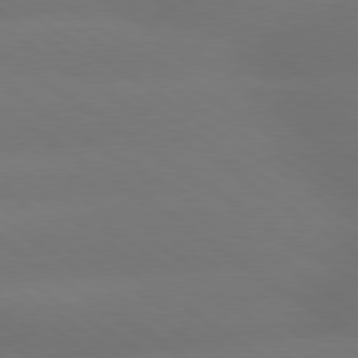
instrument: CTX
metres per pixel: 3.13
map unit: lApd
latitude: 79.6316
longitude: -151.8205
